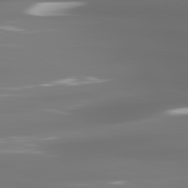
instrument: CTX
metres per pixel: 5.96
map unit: lApd
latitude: 81.4237
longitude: -136.7247
